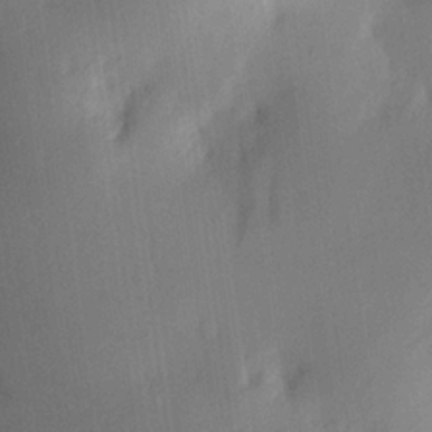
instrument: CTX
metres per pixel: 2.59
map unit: Aa
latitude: 22.0444
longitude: -147.1404
